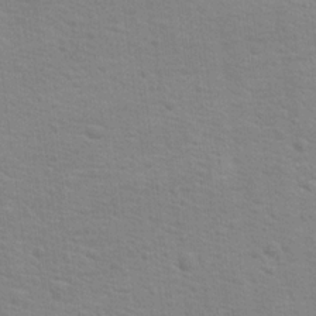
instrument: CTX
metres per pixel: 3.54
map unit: Hto
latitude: 16.2334
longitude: -38.4223
